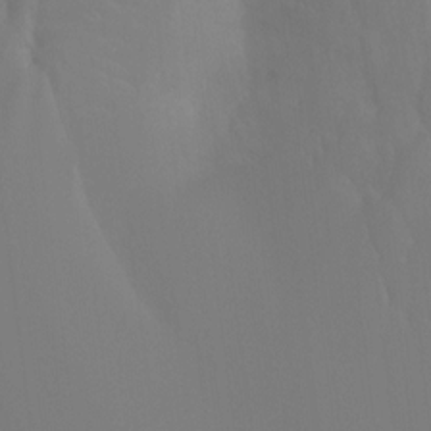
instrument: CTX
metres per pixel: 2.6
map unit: Ht
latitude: -15.3510
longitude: -42.4790
